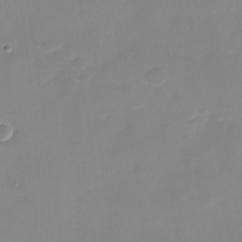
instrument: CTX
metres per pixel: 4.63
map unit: Nhu
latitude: -28.7274
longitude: -67.8205
